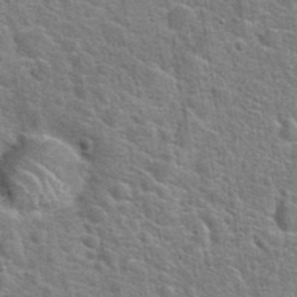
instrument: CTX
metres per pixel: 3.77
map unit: Hto
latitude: 23.7261
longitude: -48.4979
